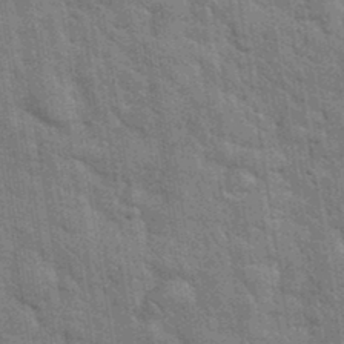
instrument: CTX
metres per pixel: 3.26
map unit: eHh
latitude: 37.1970
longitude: -65.9906
